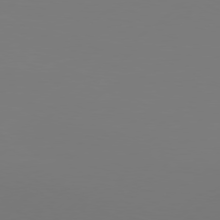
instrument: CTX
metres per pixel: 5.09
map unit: Hpe
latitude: 77.1403
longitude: -130.2901
